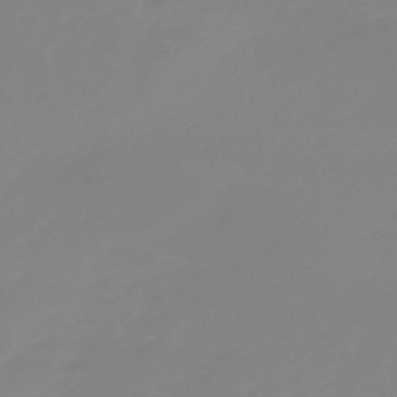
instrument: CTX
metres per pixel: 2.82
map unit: eHb
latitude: -48.8975
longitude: 84.4629
